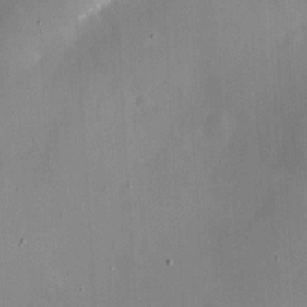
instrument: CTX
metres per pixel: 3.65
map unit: eHh
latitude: 4.8758
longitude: -68.8380
